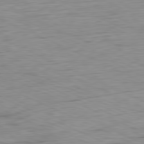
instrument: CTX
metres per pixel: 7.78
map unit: Ap
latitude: -81.4455
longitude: -61.7071
